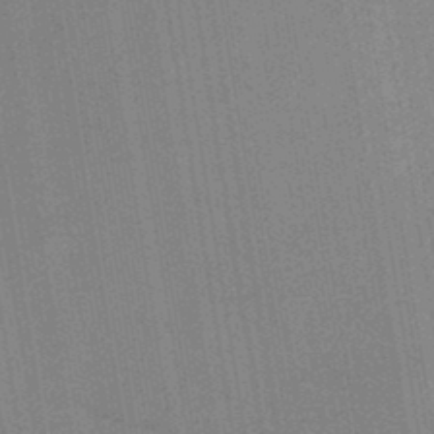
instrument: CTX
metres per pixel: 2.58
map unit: HNb
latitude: -44.4440
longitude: -40.7813
